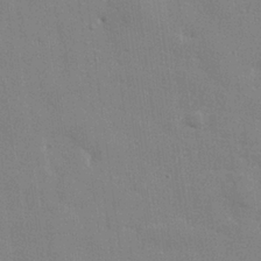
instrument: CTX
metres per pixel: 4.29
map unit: lHvf
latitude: 24.3089
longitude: 142.5195
